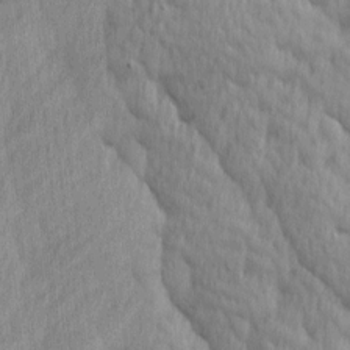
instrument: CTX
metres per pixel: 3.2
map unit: Ave
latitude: 12.6869
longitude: -106.3656
